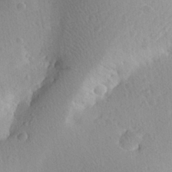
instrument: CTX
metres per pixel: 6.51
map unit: Aa
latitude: 25.6693
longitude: -144.9514
